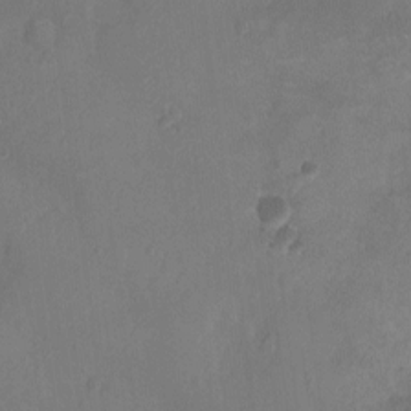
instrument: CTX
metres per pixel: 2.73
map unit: Ht
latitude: -11.9178
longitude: -21.2348
